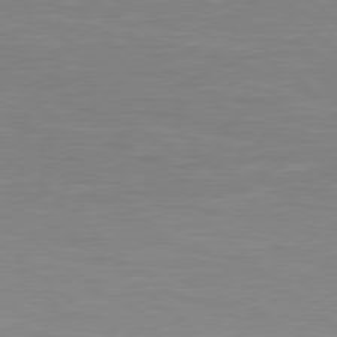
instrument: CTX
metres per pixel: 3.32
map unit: Hpe
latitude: 78.3656
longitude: -125.0458
